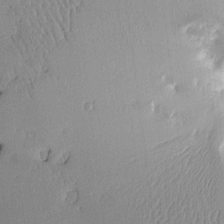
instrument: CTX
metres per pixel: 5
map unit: Aa
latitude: 11.1592
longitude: -127.9906
